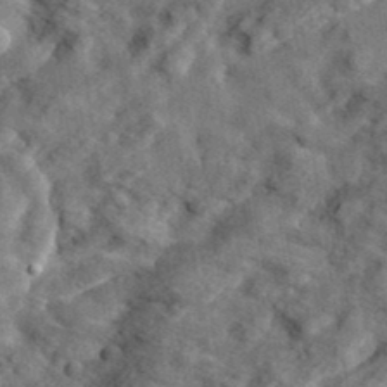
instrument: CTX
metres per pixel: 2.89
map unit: eHh
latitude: 36.8947
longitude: -80.0633
